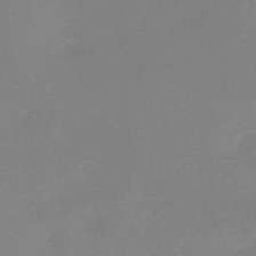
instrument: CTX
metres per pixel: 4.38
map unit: HNb
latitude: -44.7085
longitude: -42.0822
